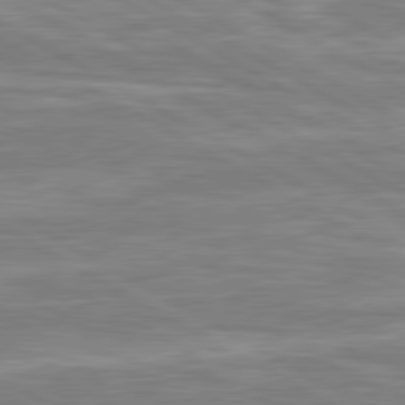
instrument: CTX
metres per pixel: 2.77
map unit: lApd
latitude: 80.7057
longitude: -172.7246
